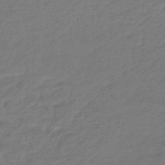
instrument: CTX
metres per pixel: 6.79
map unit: eHb
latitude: -46.1794
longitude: 89.5399
